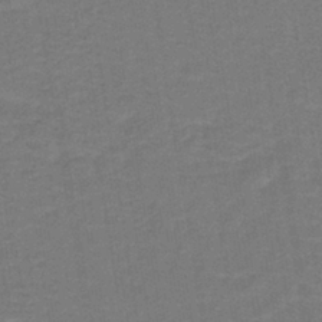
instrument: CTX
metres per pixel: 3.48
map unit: lHb
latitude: -39.0676
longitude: 58.2550
